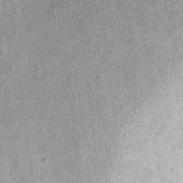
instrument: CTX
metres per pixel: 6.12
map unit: Ht
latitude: 8.5168
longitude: -37.1403
